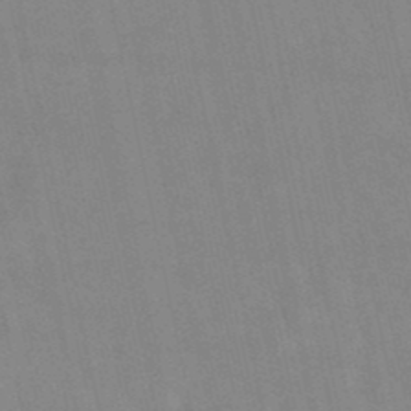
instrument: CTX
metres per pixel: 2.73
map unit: lHb
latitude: -48.6141
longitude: 72.7085
